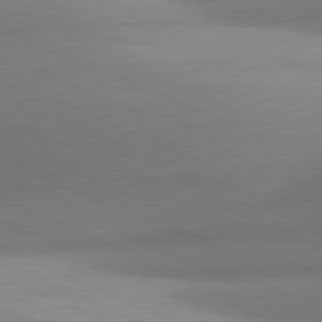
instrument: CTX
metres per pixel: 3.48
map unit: lApd
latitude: 81.5182
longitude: 143.3698
